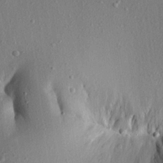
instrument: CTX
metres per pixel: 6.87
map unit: Aa
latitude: 20.4790
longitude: -147.8206
